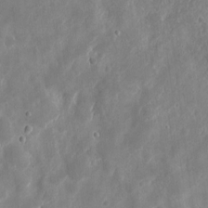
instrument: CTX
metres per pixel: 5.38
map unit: eHh
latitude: 7.8016
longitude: -72.8947
